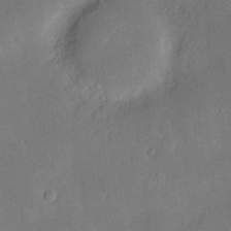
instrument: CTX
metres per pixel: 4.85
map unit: Hve
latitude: -11.0487
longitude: 175.5210
